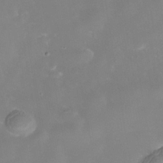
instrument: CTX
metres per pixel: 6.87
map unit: Nhe
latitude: -38.5574
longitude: -118.3845
